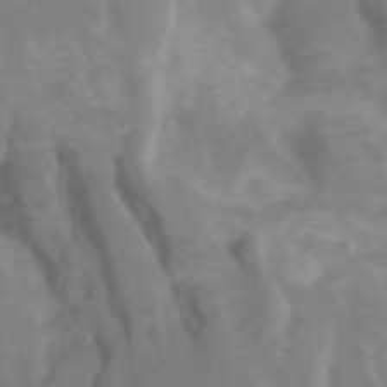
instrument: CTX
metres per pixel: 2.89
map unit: Htu
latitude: -5.5210
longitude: 137.1998
